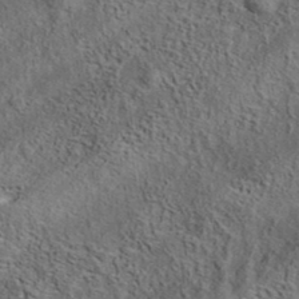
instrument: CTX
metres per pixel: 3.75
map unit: eAb
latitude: 36.4601
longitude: 107.8989
